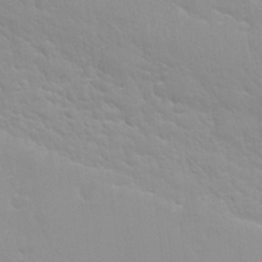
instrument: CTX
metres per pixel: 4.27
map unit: Nhu
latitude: 27.9150
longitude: -54.3467
